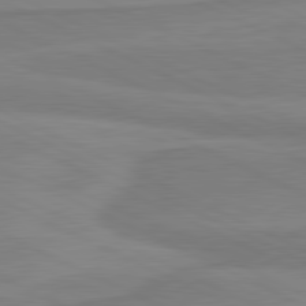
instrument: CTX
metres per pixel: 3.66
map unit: lApd
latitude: 81.2348
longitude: 170.1039
